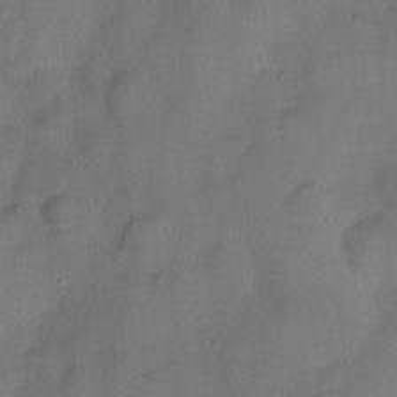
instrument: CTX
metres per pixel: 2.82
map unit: Ht
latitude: -5.7288
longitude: -19.7827
